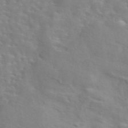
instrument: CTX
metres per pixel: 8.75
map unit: eAb
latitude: 44.4034
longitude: 113.0487
